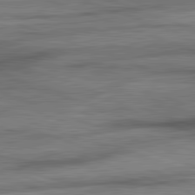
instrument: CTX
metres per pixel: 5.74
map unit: lApd
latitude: 82.3656
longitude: -162.4034
